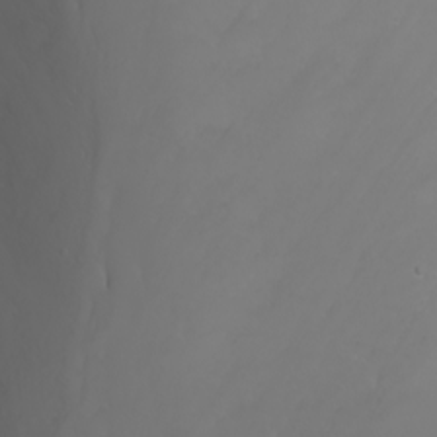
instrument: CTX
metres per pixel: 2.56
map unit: Nhu
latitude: -7.1242
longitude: -82.1011
